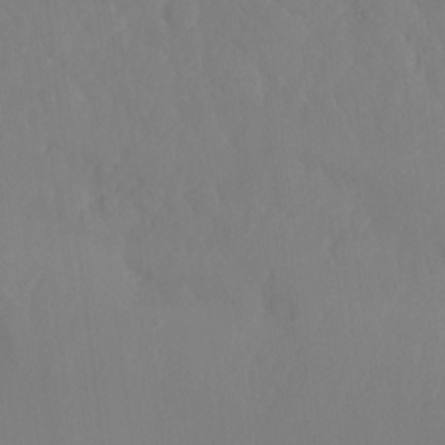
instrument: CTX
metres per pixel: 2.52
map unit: Ht
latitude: -15.1998
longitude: -54.5735
